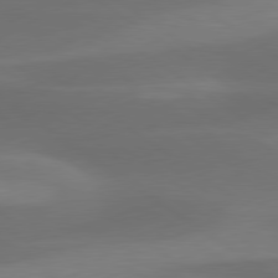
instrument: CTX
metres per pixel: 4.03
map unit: lApd
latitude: 79.5749
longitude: -90.4790
